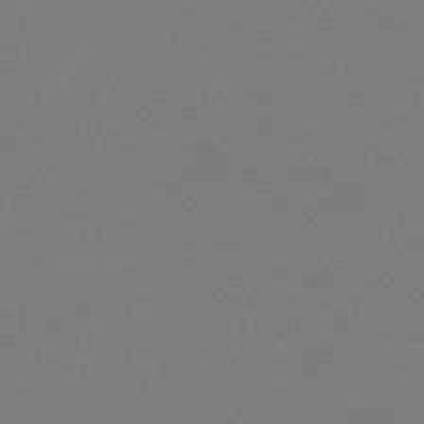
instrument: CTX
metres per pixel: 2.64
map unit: HNb
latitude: -46.7841
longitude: 53.7099
